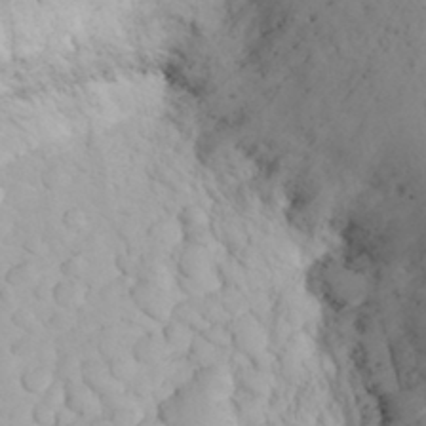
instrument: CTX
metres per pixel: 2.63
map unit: eHh
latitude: 32.3089
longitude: -62.8947
